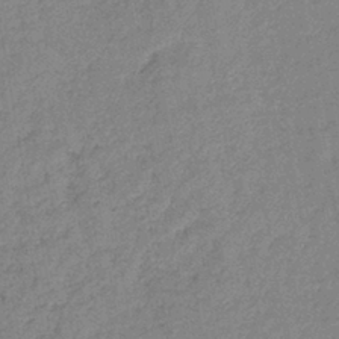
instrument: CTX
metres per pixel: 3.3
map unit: eHb
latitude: -40.6140
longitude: 79.7666
